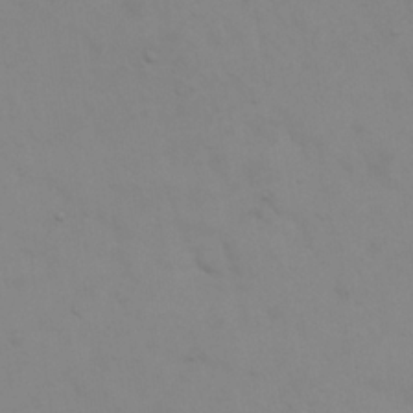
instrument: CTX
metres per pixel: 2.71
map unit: eHh
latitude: 23.5938
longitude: -65.7072
